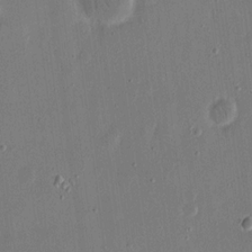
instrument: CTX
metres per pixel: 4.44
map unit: eHh
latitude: 15.6505
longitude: -70.2522
